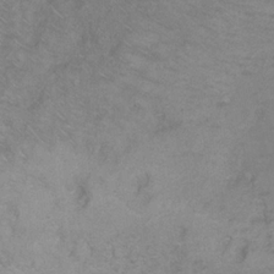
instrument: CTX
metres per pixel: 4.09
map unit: Ht
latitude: 1.1025
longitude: -33.0270
